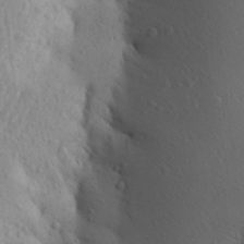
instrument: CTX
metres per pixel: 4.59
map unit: Aa
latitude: 26.0255
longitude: -149.4426
